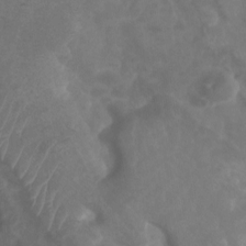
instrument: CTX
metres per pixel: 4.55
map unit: Htu
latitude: 3.4048
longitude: -20.1389
